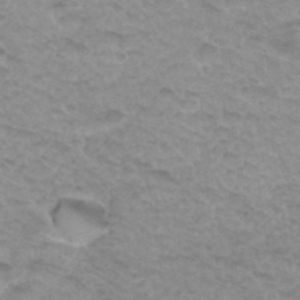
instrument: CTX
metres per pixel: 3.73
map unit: Hto
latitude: 34.5734
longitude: -48.4979
